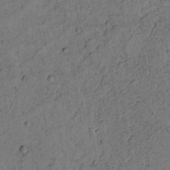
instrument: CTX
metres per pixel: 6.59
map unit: lAvf
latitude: 4.3467
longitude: 158.8974
